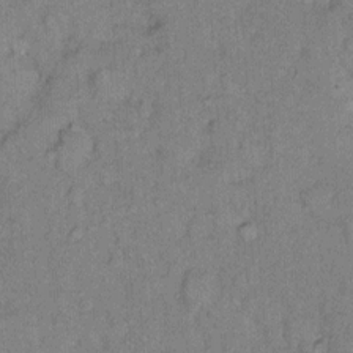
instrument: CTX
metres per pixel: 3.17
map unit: Hto
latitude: 10.5357
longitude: -61.8961
